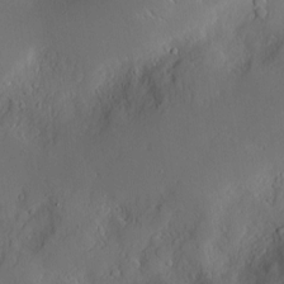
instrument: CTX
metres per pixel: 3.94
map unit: Hve
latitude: -9.1431
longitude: 175.8611
